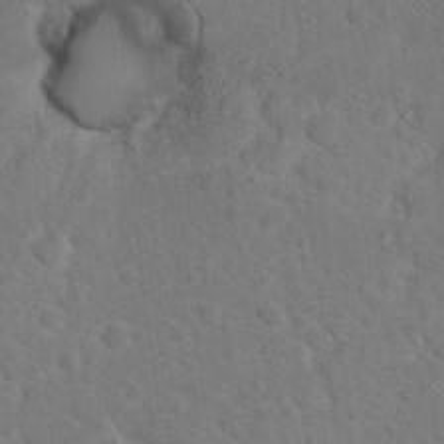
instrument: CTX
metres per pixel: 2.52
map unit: Nhu
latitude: 17.9150
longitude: -31.7261
